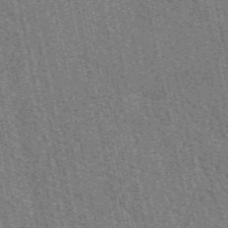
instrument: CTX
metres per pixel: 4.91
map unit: eAb
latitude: 51.6505
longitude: 114.5951
